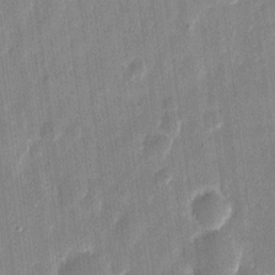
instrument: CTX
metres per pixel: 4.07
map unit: eHh
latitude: 11.1592
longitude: -70.4790
